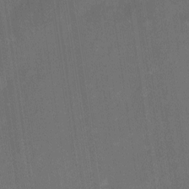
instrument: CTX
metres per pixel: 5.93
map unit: eHh
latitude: 4.2145
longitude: -69.8583
